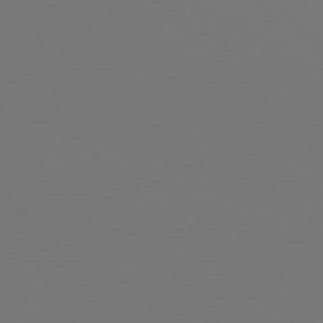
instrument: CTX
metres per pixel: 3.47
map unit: Hpe
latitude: 77.0836
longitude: -133.0458
